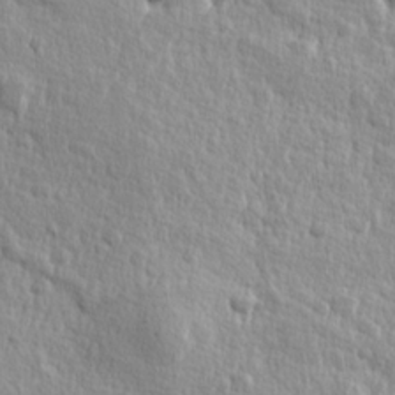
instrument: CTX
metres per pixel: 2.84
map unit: Hve
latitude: 25.1781
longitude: 144.3495
